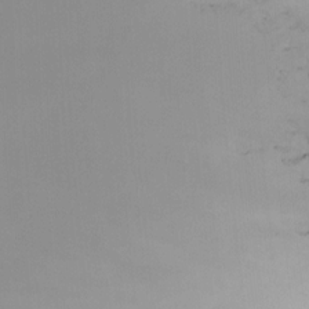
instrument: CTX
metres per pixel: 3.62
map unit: Nhu
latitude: -3.4265
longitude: -93.3292
